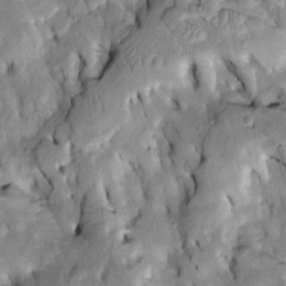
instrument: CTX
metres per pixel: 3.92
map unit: Htu
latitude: -2.5951
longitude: 149.1620
